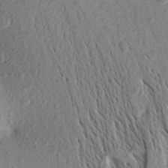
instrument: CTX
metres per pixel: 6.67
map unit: Aa
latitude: 27.2348
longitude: -143.8395
